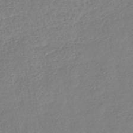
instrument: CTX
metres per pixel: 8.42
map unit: lHb
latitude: -43.3320
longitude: 79.1620
